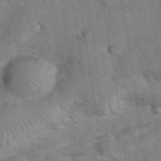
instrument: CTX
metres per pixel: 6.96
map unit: eHh
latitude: 37.8017
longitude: -67.1781
